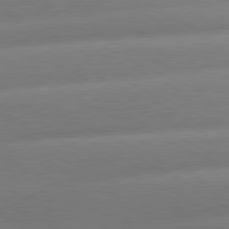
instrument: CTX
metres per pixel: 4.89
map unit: lApd
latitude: 80.7813
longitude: -159.8394
